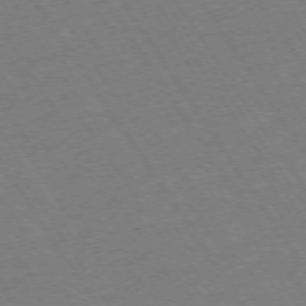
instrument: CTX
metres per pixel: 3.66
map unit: Ap
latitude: -73.9556
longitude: -71.5560
